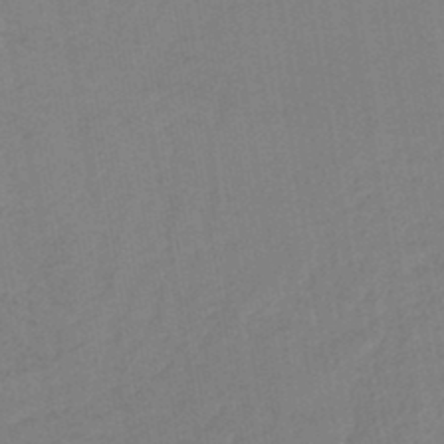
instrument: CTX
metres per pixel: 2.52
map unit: lHb
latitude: -44.6707
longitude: 72.8597
